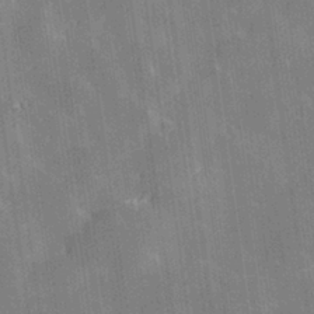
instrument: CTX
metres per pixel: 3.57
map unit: Hve
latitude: 28.6868
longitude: 146.1606
